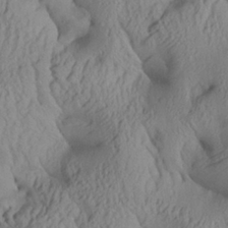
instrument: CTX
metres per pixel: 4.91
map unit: Aa
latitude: 26.4034
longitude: -133.8394
